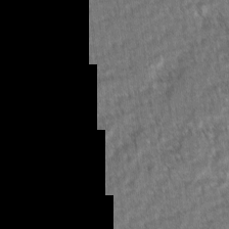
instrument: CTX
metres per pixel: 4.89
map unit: lAvf
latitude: -2.8219
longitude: -113.5560
